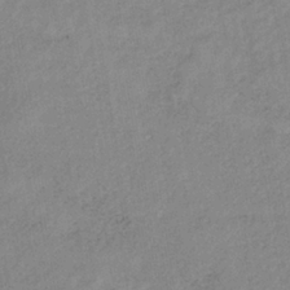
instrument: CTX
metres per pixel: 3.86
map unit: lHb
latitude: -36.6140
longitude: 71.0109
